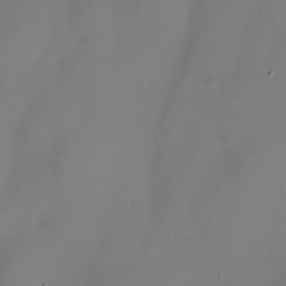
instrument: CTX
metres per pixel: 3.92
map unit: Nhu
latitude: -28.5574
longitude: -79.1214
